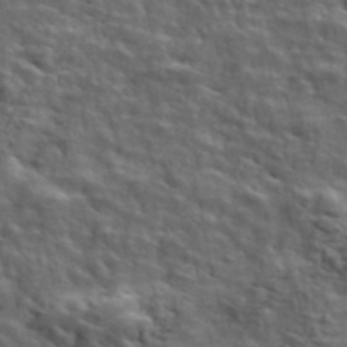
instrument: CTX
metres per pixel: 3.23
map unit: ANa
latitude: 47.6505
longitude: -83.2348
